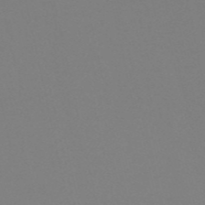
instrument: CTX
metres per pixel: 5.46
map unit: eHh
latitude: -53.2753
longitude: -24.9513
